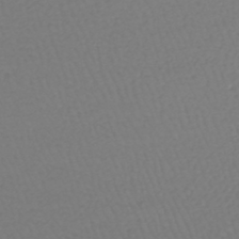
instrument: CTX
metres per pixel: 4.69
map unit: HNhu
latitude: -46.2739
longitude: 99.1620
